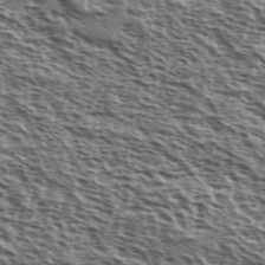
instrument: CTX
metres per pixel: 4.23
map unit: Ave
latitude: 38.1956
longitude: -110.8947
